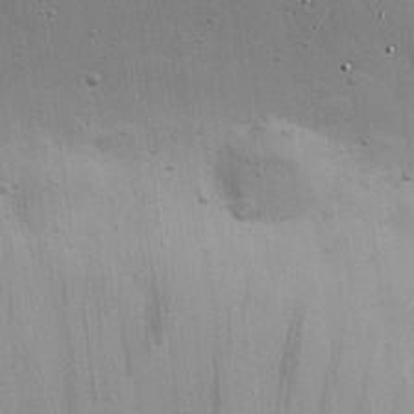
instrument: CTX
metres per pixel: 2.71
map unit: Hve
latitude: 26.9514
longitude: -92.8569
